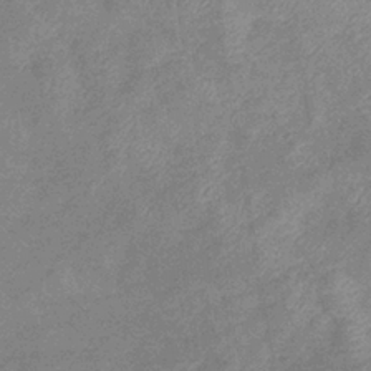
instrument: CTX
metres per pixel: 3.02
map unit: eHb
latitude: -37.4643
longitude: 77.1998
